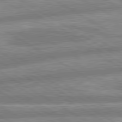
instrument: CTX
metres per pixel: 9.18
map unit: lApd
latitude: 80.2900
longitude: -165.5371
